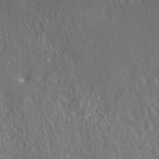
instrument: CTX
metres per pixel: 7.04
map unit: ANa
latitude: 37.1403
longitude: 20.1228
